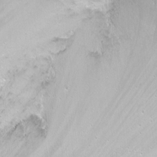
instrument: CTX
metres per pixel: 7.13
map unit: Nhu
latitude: -6.3684
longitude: -47.4427
